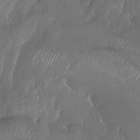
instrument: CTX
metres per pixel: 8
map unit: Aa
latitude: -7.7477
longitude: -78.8569
